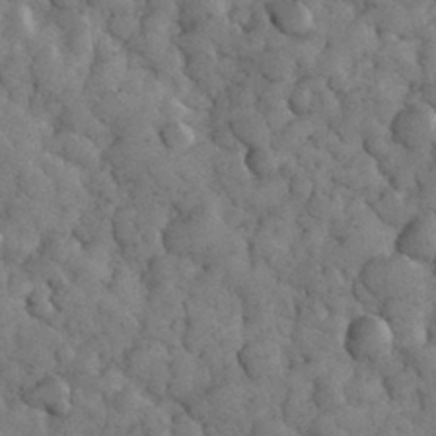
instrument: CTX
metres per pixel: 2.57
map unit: eHh
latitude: 32.9892
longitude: -68.1956
